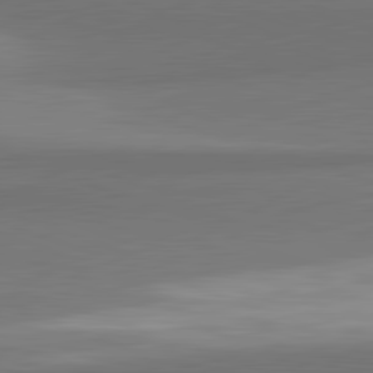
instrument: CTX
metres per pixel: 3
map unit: lApd
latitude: 82.3089
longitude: 168.7085
